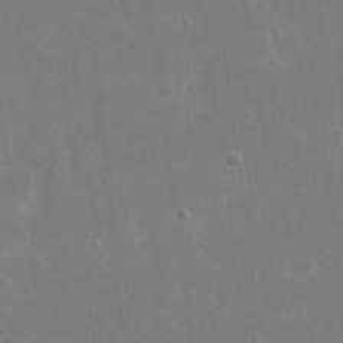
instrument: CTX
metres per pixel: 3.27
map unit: eHh
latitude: 16.7813
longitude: -72.5357
